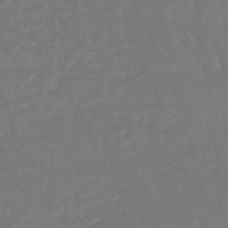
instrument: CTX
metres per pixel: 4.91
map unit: eHb
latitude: -46.5196
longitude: 79.6721
